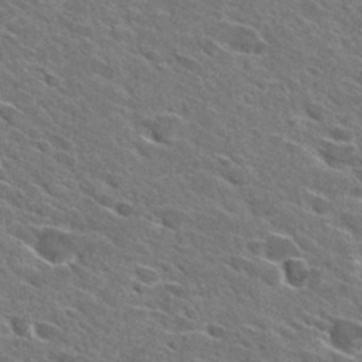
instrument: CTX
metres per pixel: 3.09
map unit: Hto
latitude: 29.2915
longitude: -42.9136
